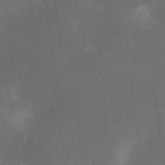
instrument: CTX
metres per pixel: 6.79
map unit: Nhu
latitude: -11.1053
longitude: -40.5356
